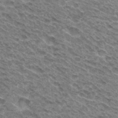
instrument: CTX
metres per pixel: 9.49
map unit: Hto
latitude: 31.5938
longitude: -46.8191
